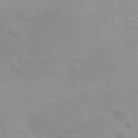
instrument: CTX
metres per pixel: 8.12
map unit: HNhu
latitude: 6.6301
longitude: 14.0472
